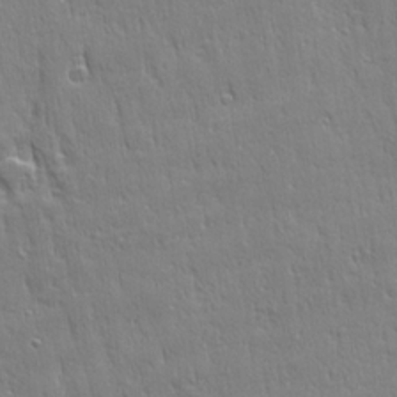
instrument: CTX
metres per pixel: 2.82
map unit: Ave
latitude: 22.4223
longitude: -135.6694
